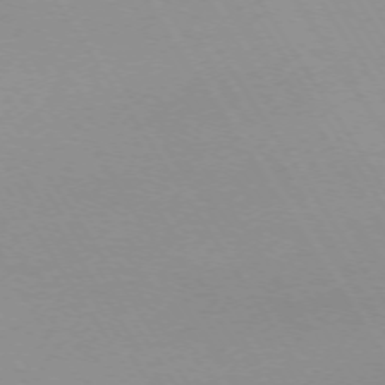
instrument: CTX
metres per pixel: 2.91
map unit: Ap
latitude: -73.6155
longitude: -72.4979
